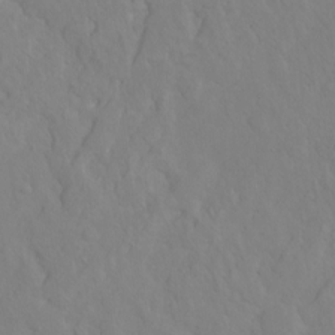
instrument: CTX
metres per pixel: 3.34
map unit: Hto
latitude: -6.9352
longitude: -48.1200
